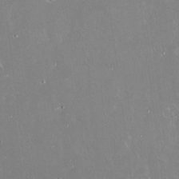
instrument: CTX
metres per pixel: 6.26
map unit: Nve
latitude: -18.1984
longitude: -59.7828
